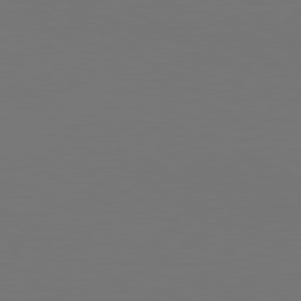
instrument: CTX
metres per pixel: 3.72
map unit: Hpe
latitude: 78.1200
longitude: -128.4979
